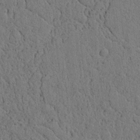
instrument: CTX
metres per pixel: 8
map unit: lAvf
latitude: 4.4790
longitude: 167.0108
